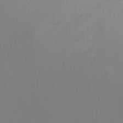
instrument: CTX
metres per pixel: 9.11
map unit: Hto
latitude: -8.2172
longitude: -50.9891
